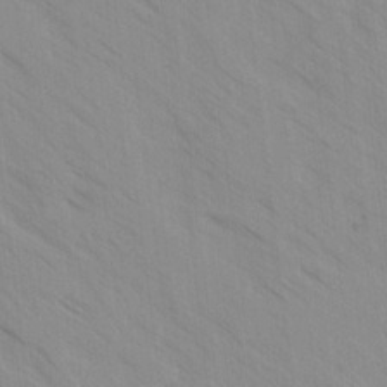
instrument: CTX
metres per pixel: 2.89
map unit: Ave
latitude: -1.6722
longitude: -112.3089
